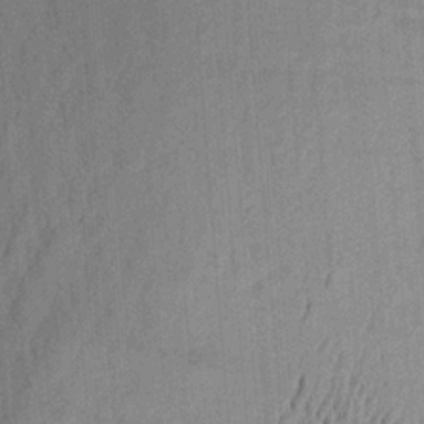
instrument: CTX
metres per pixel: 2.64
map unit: Aa
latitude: 20.7058
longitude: -144.1200
